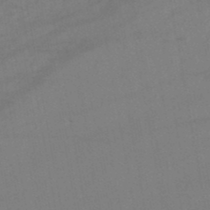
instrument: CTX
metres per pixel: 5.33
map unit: lHb
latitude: -45.5966
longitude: 76.9353
